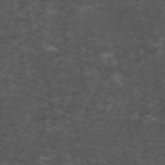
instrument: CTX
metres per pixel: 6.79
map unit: ANa
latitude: 39.1592
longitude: 24.2739
